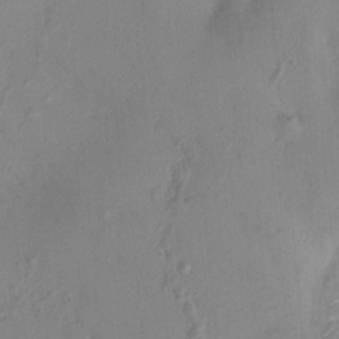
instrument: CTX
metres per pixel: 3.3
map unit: HNhu
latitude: 6.3089
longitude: 0.0283
